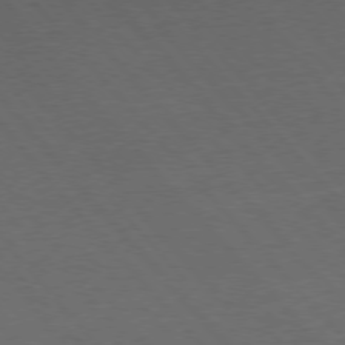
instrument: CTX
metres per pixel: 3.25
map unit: Ap
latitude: -77.8611
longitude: -95.6316
